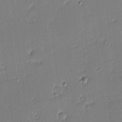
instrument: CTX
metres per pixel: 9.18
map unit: eHh
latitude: -2.5573
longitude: -83.2159
